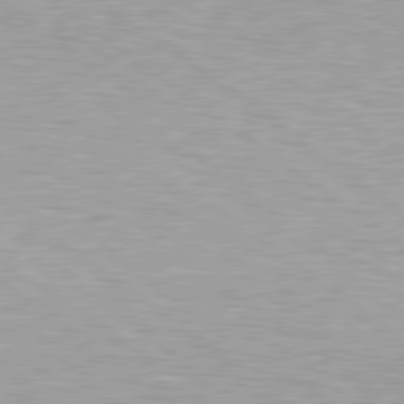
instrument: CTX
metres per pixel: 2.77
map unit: Hpe
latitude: 79.3293
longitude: -152.9703
